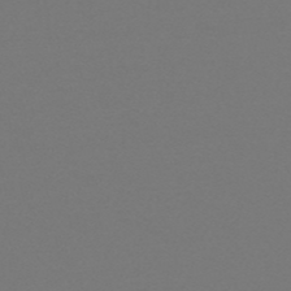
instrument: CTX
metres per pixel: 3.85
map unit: HNb
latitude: -51.8044
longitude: -43.8772
